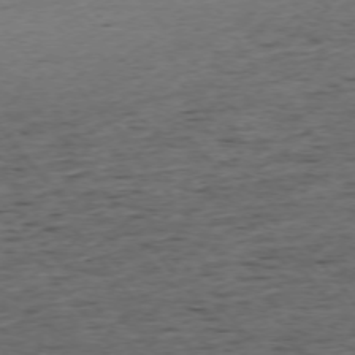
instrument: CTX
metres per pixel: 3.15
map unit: Ap
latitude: -75.1998
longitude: -90.4790
